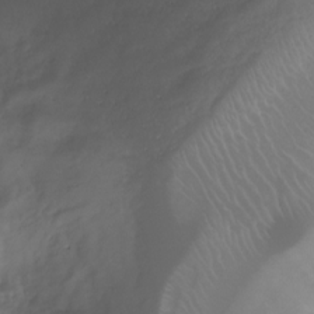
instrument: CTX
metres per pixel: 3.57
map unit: Ht
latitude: -7.1809
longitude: -20.5735
